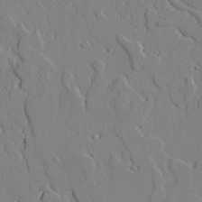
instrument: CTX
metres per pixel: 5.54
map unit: lAvf
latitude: 25.3103
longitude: -110.5546
